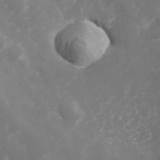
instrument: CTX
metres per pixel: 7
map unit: Hve
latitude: 33.3104
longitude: 149.6722
